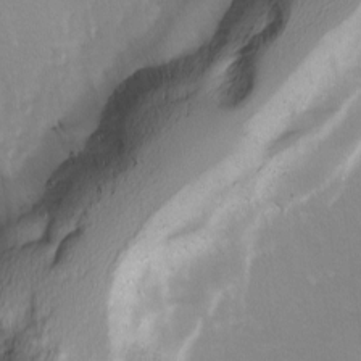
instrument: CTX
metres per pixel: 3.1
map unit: Ave
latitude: 8.3090
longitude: -104.9892
